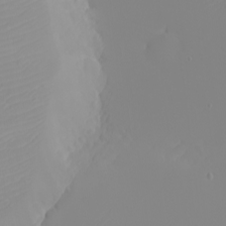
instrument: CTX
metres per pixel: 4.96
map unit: eHh
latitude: -5.6910
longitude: -85.7639
